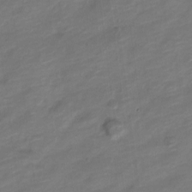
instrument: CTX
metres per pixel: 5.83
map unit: Nve
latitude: -17.7289
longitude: 109.0675
